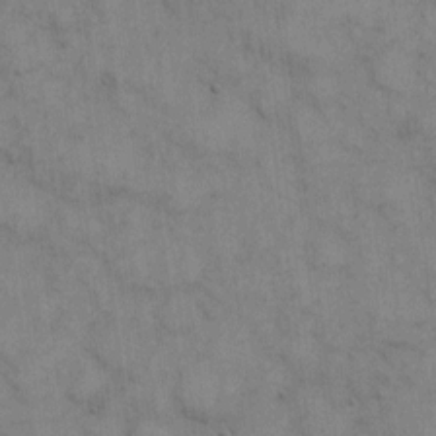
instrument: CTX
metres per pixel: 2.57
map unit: eHh
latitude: 6.3656
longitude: -65.2726
